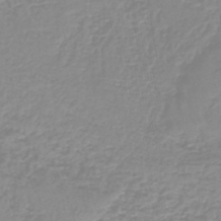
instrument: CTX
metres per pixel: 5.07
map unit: lHb
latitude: -44.0094
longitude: 54.1606
